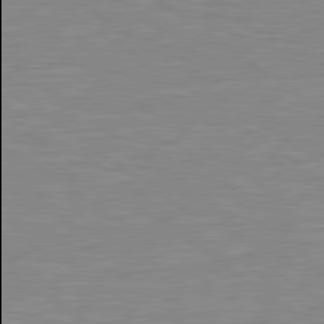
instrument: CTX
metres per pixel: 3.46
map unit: Hpe
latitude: 79.1970
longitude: -121.9906
